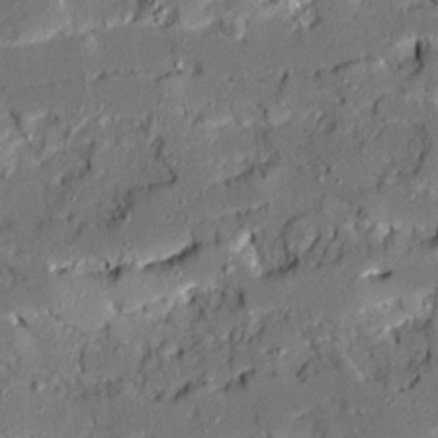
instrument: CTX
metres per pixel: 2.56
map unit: Ave
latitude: 19.3859
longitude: -128.3278
